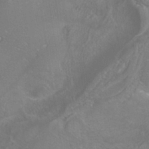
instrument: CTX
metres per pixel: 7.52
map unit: ANa
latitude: -37.6910
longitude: 95.6344
